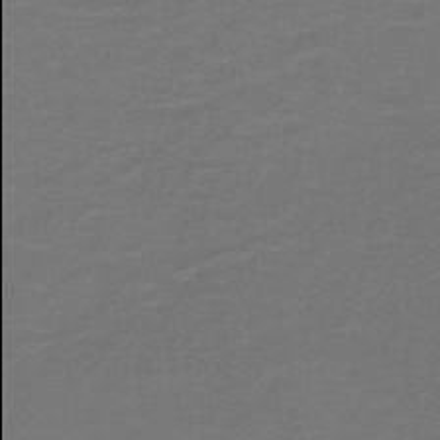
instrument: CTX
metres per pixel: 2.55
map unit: lHb
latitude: -42.6140
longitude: 54.0094
